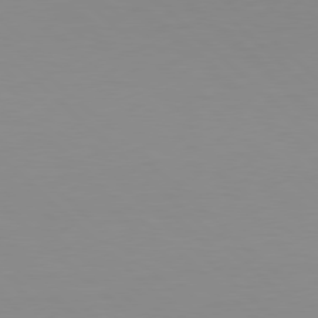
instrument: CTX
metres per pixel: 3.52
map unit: Hpe
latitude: 77.8394
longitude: -165.0836
